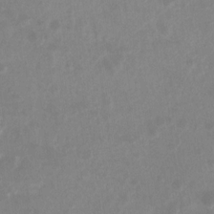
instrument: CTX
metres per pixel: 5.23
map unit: Ht
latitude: -13.9745
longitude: -57.7260
